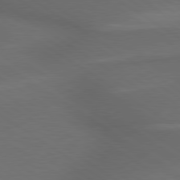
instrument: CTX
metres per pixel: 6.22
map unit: lApd
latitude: 79.8395
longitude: -176.2333
